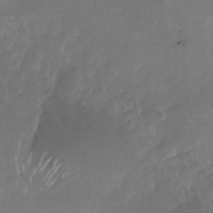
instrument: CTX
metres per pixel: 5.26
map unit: Nhu
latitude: -26.8030
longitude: -72.6680
